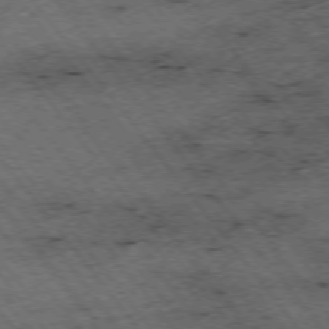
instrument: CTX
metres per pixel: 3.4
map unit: Hpe
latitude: -75.3888
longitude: 4.5762
